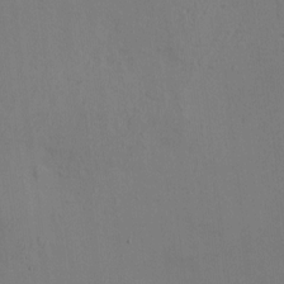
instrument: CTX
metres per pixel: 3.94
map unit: HNhu
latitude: 10.9514
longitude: 22.9164
